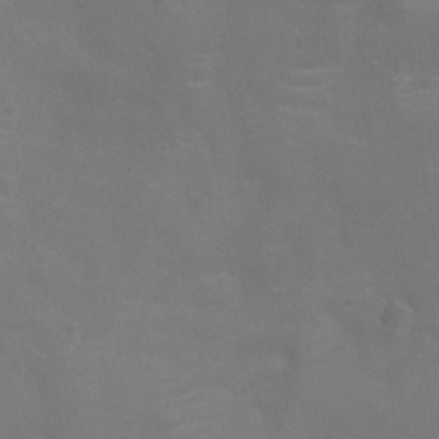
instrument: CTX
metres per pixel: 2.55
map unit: Nhu
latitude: -10.3495
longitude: -20.6302
